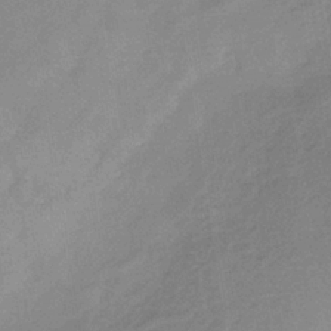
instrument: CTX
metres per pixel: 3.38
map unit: HNb
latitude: -32.5385
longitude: 57.3698
